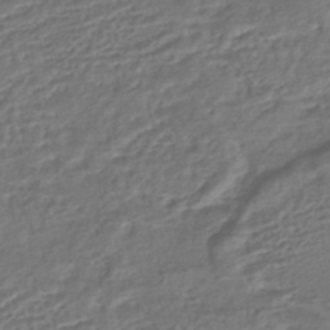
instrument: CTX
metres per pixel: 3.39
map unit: HNhu
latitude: -45.9556
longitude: 101.1809
